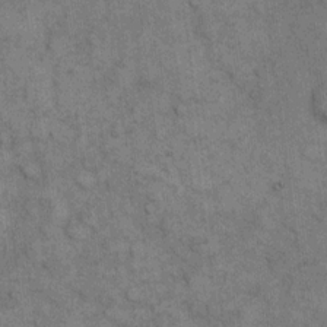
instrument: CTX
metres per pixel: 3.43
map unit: eHh
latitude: 15.6127
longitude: -65.9339
